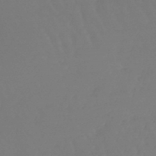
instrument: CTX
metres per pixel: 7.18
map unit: lHb
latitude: -45.3510
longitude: 68.9541
